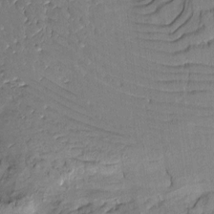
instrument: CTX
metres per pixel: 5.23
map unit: Htu
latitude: -8.4251
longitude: 177.5021
